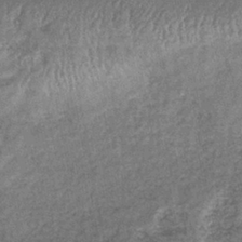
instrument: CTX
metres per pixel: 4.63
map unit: eHb
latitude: -39.2187
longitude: 76.1795
